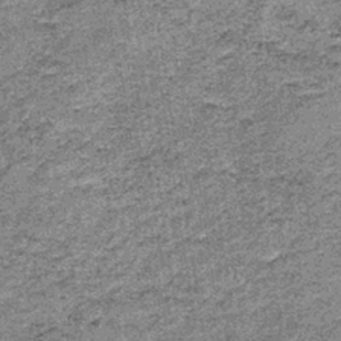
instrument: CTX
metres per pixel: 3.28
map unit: lHb
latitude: -37.8233
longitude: 66.3496
